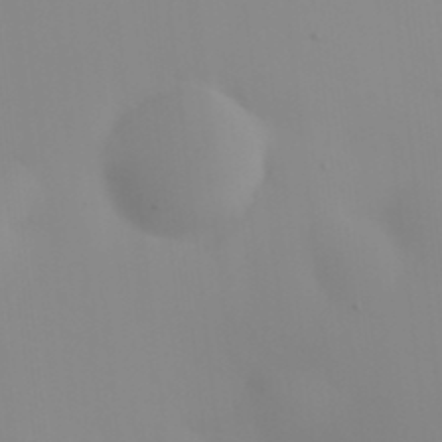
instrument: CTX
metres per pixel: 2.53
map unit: HNhu
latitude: 7.0269
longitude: 13.8989
